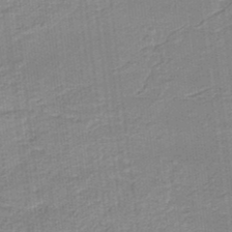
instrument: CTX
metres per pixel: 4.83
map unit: eHb
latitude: -35.3699
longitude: 79.7099
